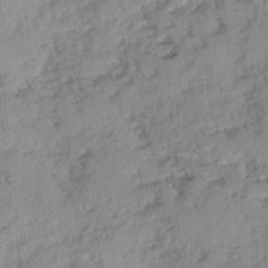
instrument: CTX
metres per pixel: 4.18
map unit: Ave
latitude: 0.1011
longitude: -110.4412
